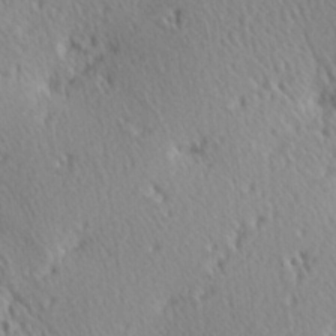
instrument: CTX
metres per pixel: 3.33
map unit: Hve
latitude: 1.9339
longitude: -124.3656
